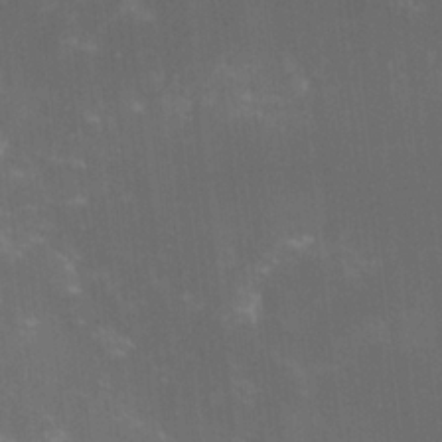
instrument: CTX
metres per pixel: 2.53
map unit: lHvf
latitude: -14.1417
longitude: -101.7828
